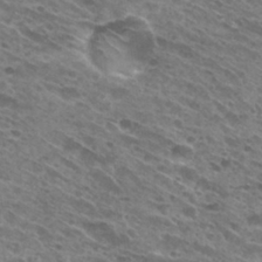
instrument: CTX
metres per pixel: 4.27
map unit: Hto
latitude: 29.7827
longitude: -45.7449
